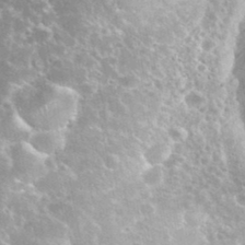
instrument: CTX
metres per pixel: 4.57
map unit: eHh
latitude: 35.3103
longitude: -60.4223
